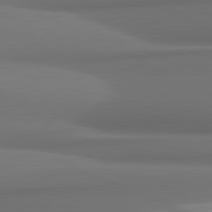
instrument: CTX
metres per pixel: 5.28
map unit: lApd
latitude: 81.8772
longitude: 171.7667
